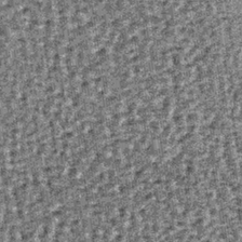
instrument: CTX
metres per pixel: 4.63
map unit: lHb
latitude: -37.5966
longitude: 64.4440
